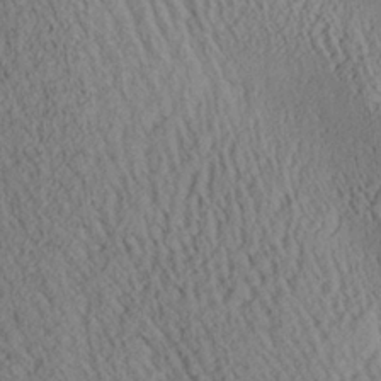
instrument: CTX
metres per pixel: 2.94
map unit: Aa
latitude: 25.6693
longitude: -134.3278
